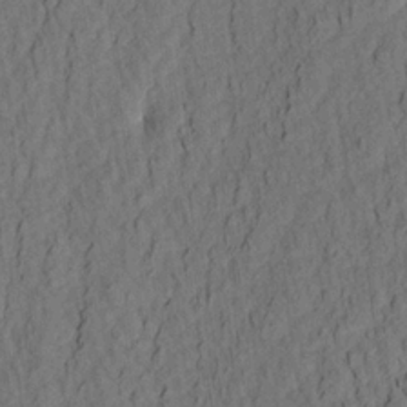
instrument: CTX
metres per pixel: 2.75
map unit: Aa
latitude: 20.7624
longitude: -141.0647
